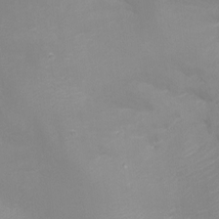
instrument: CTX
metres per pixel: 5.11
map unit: Aa
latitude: -8.0283
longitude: -71.9528
